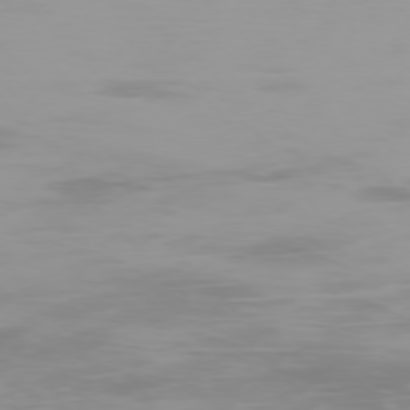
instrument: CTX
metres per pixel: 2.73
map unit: Ap
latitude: -77.2943
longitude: -73.2915
